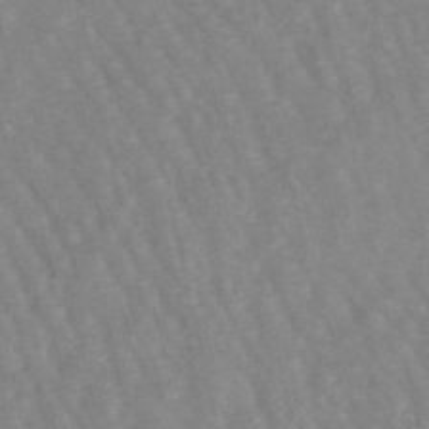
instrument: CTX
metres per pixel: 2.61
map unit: lHb
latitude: -48.9920
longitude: 73.1242
